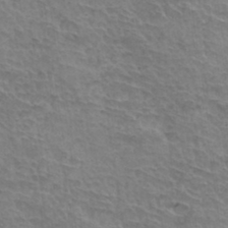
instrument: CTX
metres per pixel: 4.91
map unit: Hto
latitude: 34.8191
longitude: -44.6679
